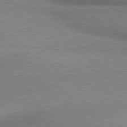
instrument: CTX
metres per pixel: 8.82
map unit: lApd
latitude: 80.4412
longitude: 165.5210
